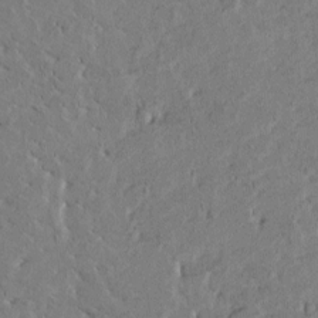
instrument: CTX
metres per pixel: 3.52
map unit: Htu
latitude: -1.4266
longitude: 175.6343
